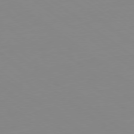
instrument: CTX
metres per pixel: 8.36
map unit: Hpe
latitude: -79.4454
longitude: 13.4077
